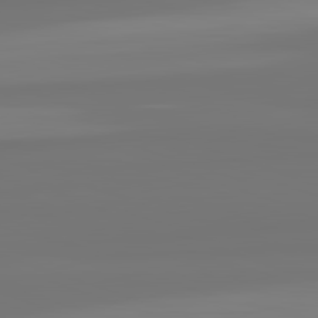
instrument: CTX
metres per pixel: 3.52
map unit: lApd
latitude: 82.3656
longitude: -178.6113
